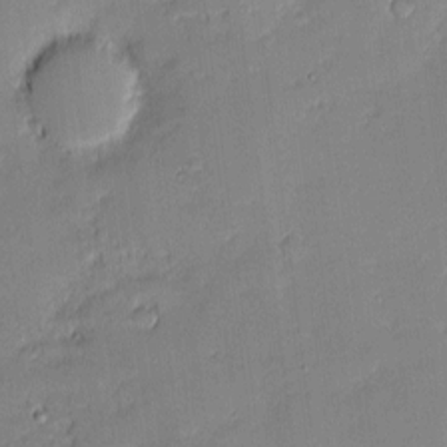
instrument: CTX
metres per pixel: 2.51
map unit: eHh
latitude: -1.3888
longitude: -83.0647
